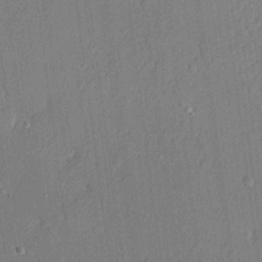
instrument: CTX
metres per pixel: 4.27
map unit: lHvf
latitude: 21.1592
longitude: 144.3495
